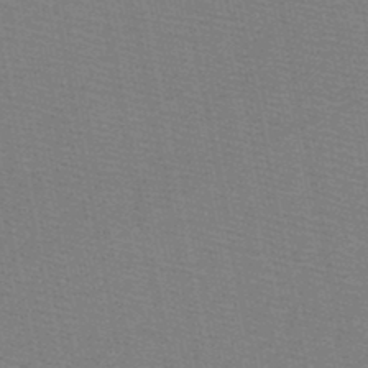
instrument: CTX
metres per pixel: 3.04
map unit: HNb
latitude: -49.0109
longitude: -41.2536
